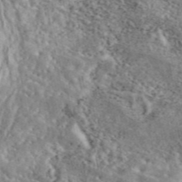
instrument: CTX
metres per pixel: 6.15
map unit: eAb
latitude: 45.6127
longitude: 128.3117
